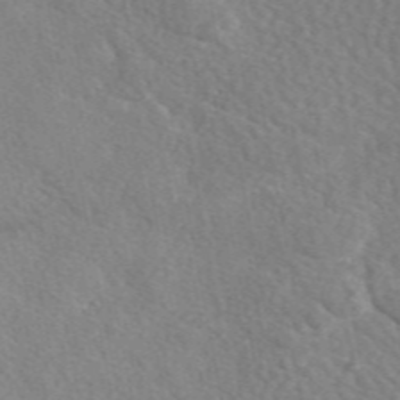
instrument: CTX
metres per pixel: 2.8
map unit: eAb
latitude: 49.0836
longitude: 117.9367
